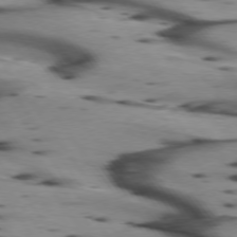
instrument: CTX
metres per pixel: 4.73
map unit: lApd
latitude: 75.1403
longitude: -64.4223
